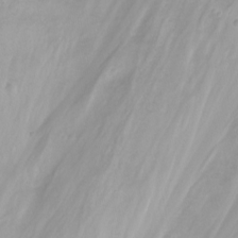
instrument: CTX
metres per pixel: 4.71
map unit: Nhu
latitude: -8.2928
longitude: -72.7813
